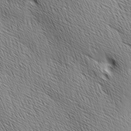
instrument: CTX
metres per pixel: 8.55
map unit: Ave
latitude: 1.4993
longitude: -114.5167
